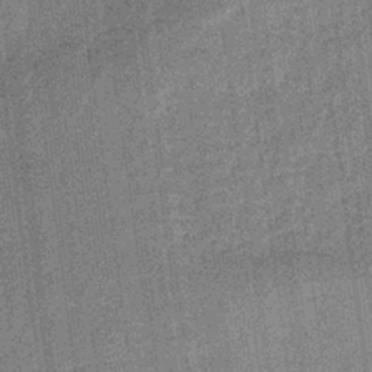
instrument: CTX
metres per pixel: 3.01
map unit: lHb
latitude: -39.8234
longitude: 69.3698
